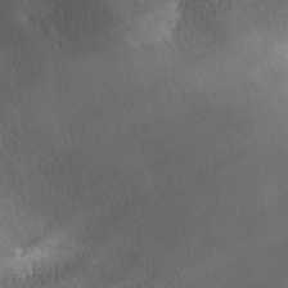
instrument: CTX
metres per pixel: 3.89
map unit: Ave
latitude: -6.8975
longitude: -122.6868
